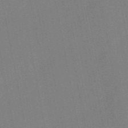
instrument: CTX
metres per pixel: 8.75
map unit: HNb
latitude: -52.4062
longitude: -45.4804
